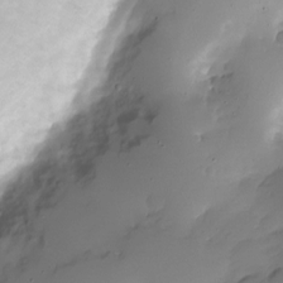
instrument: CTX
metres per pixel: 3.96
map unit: Nve
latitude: -21.9367
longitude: 106.0661
